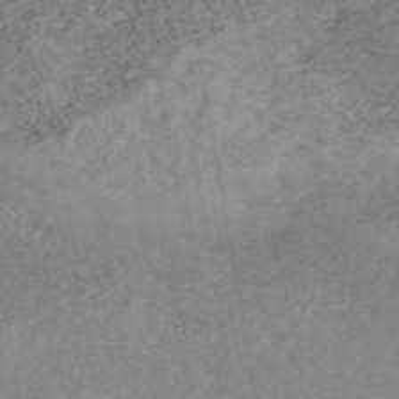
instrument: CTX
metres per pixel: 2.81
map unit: eAb
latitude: 45.3104
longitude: 124.4440
